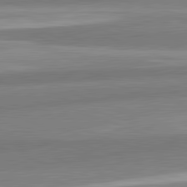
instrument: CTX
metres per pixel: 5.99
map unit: lApd
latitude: 82.1955
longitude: 179.8989
